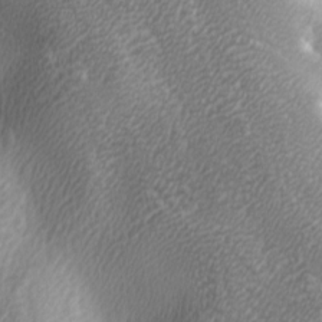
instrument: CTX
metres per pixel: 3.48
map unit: lAa
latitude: -5.3131
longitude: -122.5546
